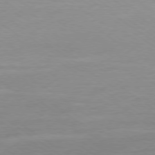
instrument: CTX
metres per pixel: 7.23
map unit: Ap
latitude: -79.2376
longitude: -96.4979
